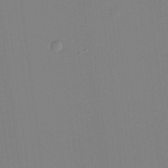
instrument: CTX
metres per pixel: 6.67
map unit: HNhu
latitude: -1.7289
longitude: -6.4034
